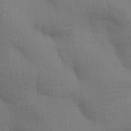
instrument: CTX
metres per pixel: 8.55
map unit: Aa
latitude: 27.9906
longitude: -139.2726
